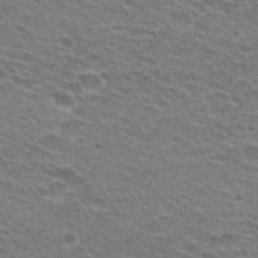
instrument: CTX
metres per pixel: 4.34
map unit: Hto
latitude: 26.1389
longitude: -29.7449
